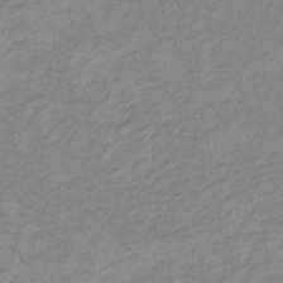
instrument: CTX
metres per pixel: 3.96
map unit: lHb
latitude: -34.4440
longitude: 69.6532
